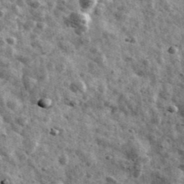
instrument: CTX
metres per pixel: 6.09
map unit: Ave
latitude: 41.7072
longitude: -107.8583
